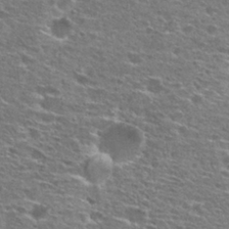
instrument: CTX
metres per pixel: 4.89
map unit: Hto
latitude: 26.9514
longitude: -47.6127
